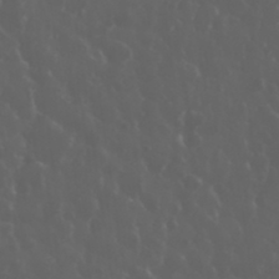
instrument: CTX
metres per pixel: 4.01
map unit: eHh
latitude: 33.8583
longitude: -59.6694
